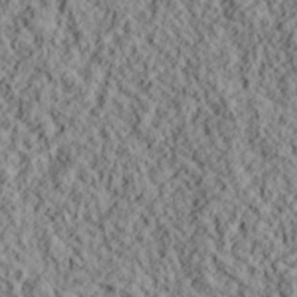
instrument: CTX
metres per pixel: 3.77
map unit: lHvf
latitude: 39.2537
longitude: -88.3468
